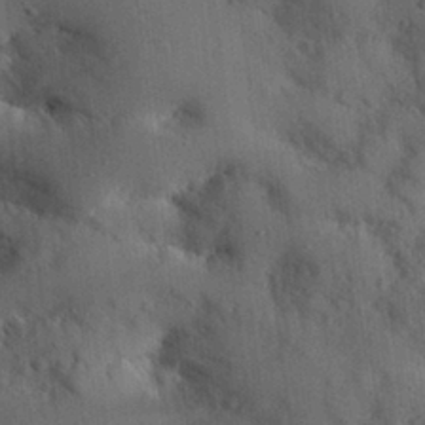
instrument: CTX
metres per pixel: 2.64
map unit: eHh
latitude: 29.3293
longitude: -80.4601
